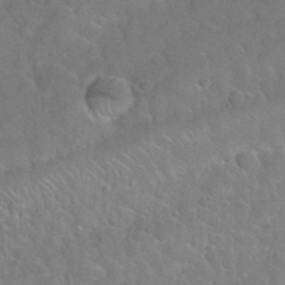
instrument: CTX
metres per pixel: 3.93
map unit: Nhu
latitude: 30.1578
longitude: -52.5168
